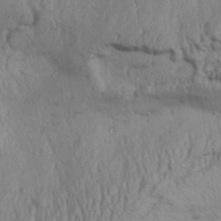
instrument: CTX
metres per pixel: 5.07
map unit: Aa
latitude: 32.1389
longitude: -135.7260
